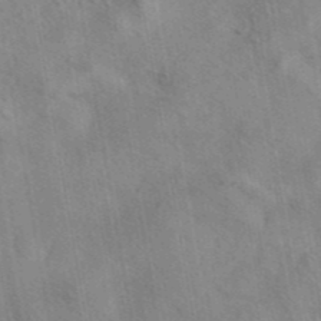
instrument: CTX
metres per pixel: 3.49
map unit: eAb
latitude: 42.0444
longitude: 109.4265
